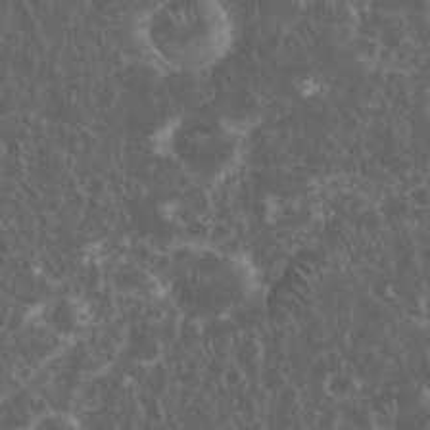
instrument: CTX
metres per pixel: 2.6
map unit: eHh
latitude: 34.2144
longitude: -62.0255
